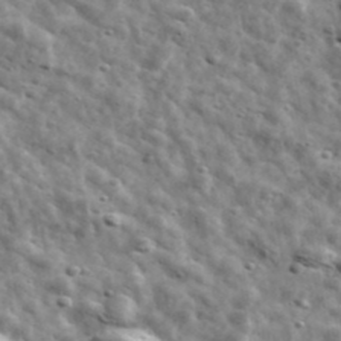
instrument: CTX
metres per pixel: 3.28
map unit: Ave
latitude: 42.5546
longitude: -107.5371
